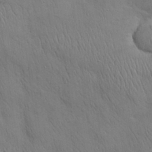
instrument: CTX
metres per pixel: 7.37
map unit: Nhu
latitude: 28.9513
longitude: -68.4601
